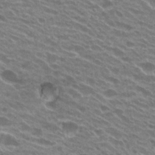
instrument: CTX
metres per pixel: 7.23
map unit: Hto
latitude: 25.2159
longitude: -41.6504
